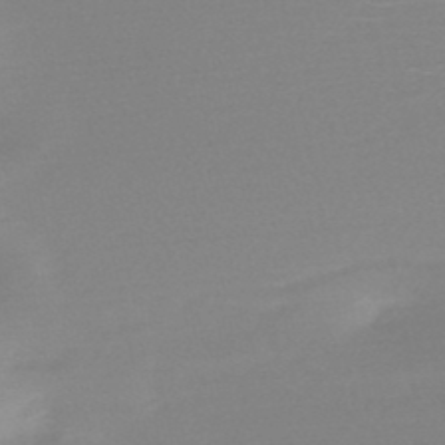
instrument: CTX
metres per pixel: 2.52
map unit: HNb
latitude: -48.4251
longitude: -43.0270
